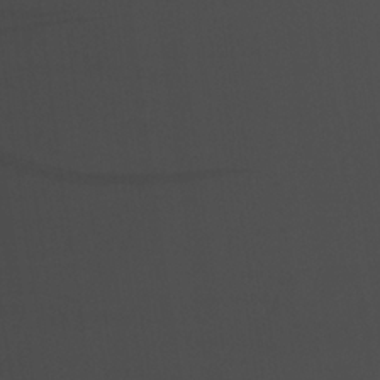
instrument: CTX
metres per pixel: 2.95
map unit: lHvf
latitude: 21.7450
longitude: 142.1416
